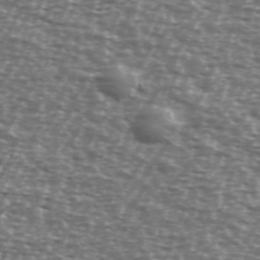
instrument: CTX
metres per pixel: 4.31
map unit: Ave
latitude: 39.1403
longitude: -112.0822
